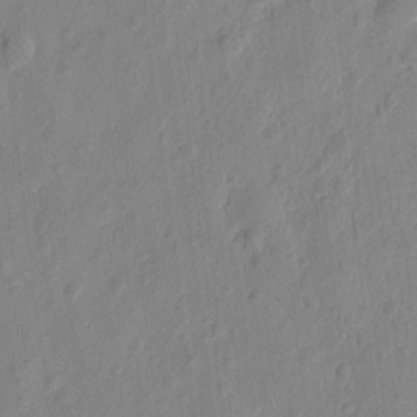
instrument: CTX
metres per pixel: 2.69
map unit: eHh
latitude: 7.1592
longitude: -74.9514
